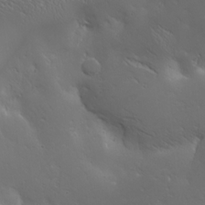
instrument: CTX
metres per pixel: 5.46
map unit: Ave
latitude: 19.5560
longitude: -138.0822
